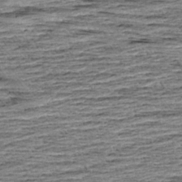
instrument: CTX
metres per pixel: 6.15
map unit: Aa
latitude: 8.4790
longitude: -137.8395
